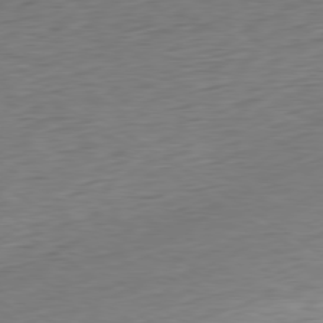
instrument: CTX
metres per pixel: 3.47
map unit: Hpe
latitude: -79.5966
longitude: 10.6141
